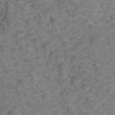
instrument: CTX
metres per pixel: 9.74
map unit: Hve
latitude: -28.0472
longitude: 91.8801
